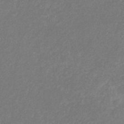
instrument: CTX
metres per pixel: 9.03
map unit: eHb
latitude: -31.0486
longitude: 70.8975
